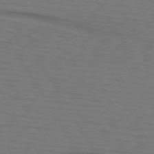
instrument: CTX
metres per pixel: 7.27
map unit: lApd
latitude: 73.2915
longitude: -74.8191
